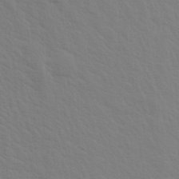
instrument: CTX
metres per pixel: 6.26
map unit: Aa
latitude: 18.8947
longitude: -142.3845
